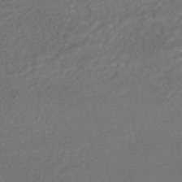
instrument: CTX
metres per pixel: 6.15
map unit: HNhu
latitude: -47.8611
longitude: 98.1606
